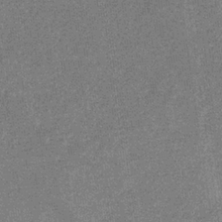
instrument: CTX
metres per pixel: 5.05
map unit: eHb
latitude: -31.8044
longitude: 67.8422
